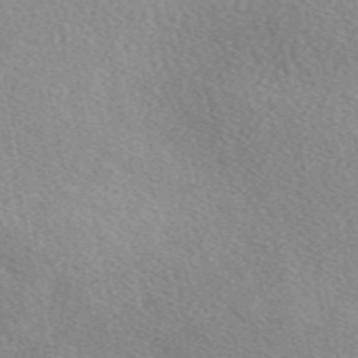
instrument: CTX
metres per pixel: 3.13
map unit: eAb
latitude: 49.3482
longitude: 116.9352
